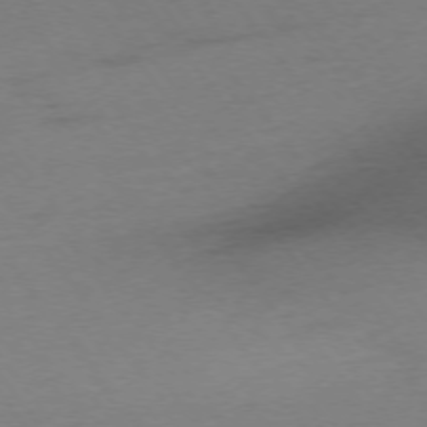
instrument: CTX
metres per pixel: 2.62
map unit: Ap
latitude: -75.2754
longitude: -73.2348
